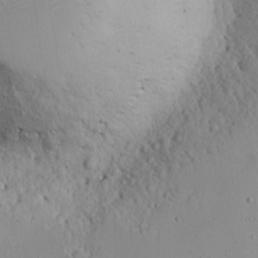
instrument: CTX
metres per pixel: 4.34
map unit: eHh
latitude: 19.9528
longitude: -72.4223
